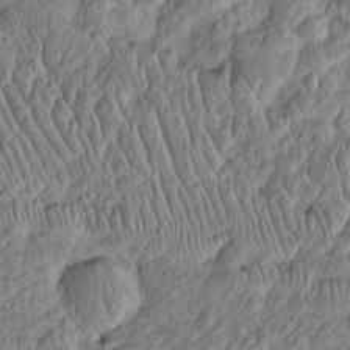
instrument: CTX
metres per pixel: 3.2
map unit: Htu
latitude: -5.1809
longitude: 156.2550
